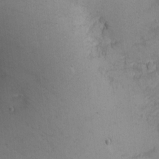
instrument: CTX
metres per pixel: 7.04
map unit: eHh
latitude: -2.0283
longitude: -80.0255
